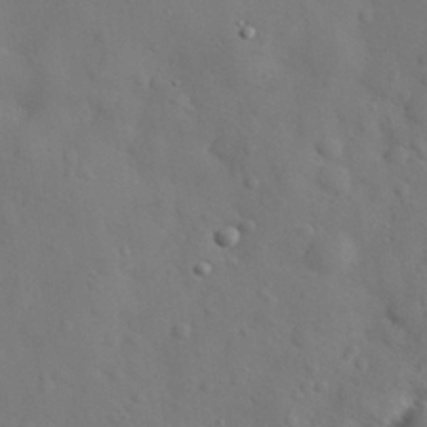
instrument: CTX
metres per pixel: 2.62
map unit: eHh
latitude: 29.7072
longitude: -73.0837
